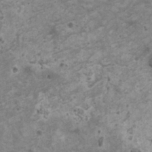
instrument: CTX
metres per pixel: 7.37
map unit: HNhu
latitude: -0.2551
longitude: 2.8030
